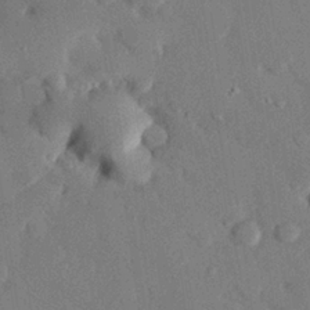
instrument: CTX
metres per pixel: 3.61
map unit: eHh
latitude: 27.2348
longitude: -80.8380
